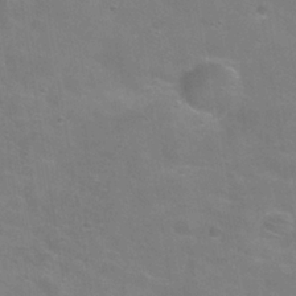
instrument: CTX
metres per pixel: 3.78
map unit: Hve
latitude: -31.1998
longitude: 95.3131
